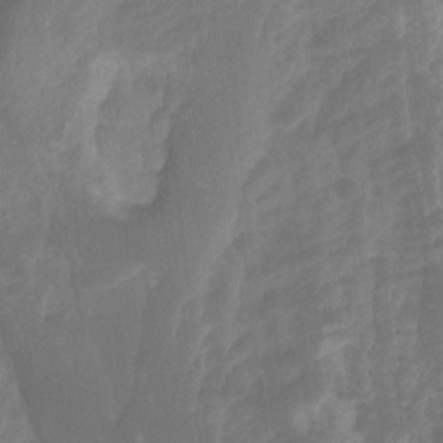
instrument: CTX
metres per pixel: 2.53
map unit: Ht
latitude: -14.1228
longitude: -57.8772
